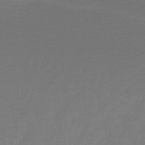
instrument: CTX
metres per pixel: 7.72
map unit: eHb
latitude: -46.2928
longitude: 81.4077
